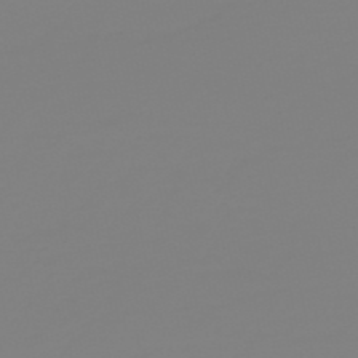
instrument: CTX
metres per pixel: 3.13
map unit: HNb
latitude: -52.3117
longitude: -38.5735
